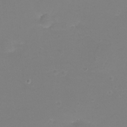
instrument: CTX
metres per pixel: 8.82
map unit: eHh
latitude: -12.2740
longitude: -60.4979
